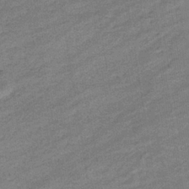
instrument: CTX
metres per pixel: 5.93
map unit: eHb
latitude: -37.0297
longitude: 78.0283
